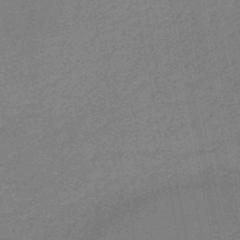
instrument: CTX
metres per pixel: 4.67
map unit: HNb
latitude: -48.2929
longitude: 59.6721
